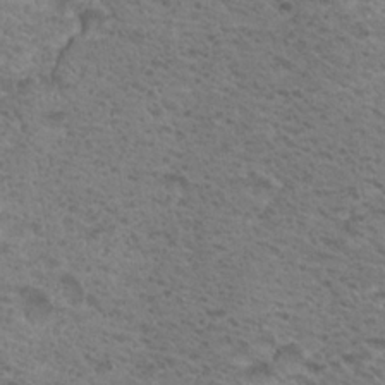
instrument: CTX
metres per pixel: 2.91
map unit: Nhu
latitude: 18.2333
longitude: -31.0270
